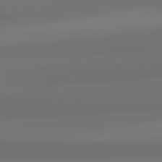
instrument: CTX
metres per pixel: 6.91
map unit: lApd
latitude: 82.1766
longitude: -173.1970
